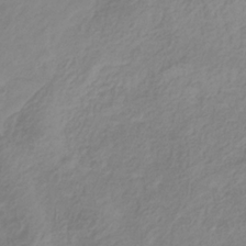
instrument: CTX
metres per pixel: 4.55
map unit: HNhu
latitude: -29.3132
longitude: 67.8233
